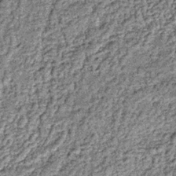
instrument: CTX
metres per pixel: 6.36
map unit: lHb
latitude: -36.1227
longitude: 66.9164
